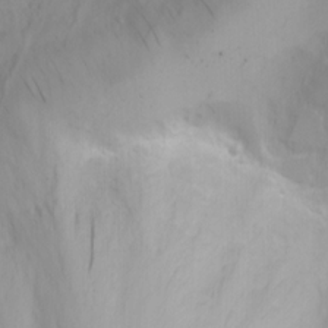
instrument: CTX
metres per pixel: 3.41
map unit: Nhu
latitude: -3.0297
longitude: -72.9514
